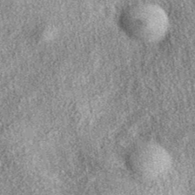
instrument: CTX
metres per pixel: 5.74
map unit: eAb
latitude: 38.1956
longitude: 108.8786
